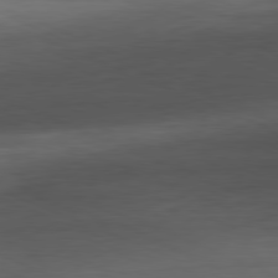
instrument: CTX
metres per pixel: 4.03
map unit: Ap
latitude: -81.2754
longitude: -81.0269
